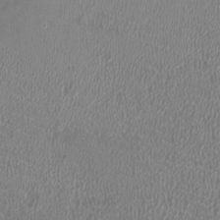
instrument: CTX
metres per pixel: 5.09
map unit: HNhu
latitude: -2.8785
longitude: -0.5923
